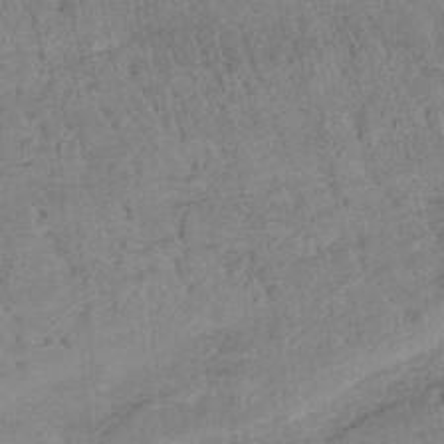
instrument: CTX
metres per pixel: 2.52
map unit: HNb
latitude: -35.7478
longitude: 55.8989
